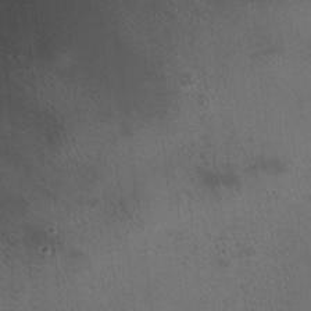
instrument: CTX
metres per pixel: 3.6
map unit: HNhu
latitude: 9.1970
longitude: 13.1998
